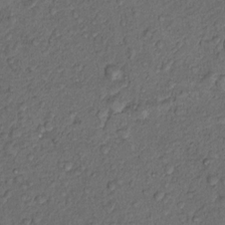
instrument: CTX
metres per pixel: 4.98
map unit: Hto
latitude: 13.8772
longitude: -29.5749
